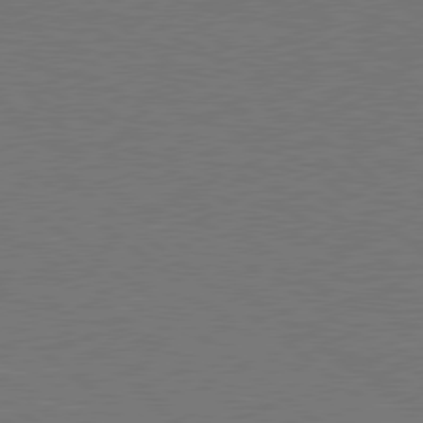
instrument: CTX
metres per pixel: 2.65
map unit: Hpe
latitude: 78.8758
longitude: -123.8961
